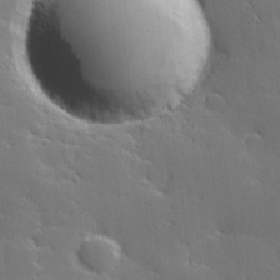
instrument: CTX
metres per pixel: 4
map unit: Hve
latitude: 26.7813
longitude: 144.1984
